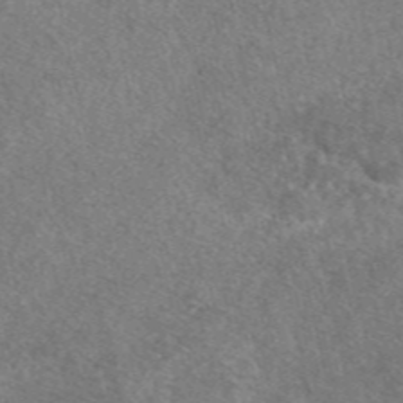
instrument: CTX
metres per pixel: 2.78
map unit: eAb
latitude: 47.5560
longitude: 107.3888
